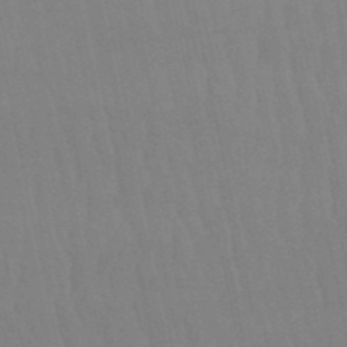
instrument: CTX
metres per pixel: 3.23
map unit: lHb
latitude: -50.3117
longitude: 71.0298
